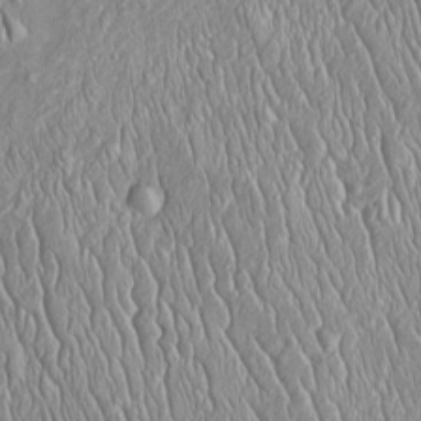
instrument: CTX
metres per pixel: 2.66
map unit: Htu
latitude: -4.5196
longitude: 158.0283
